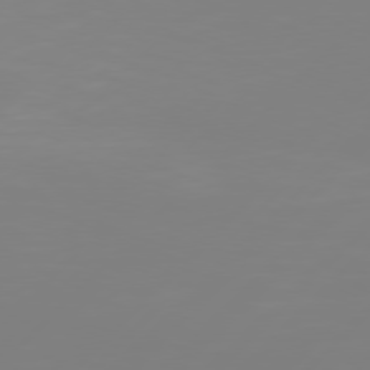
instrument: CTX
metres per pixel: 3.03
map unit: Hpe
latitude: 77.3292
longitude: -138.6113
